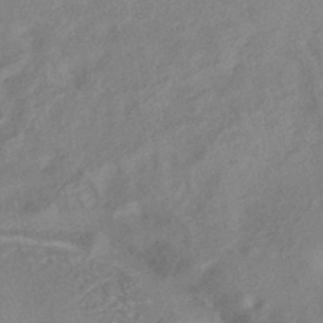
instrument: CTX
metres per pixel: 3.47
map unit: eHh
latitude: -41.2376
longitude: 120.3306
